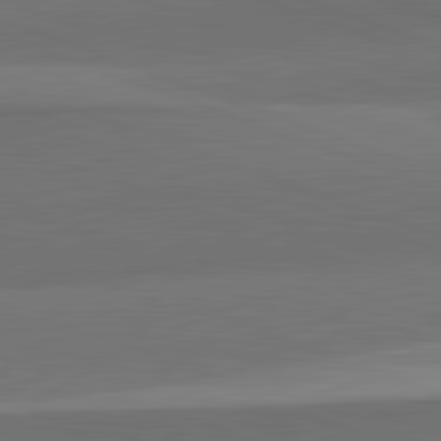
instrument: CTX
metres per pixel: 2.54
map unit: lApd
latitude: 82.2900
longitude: 136.2361
